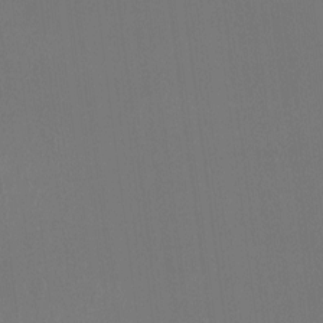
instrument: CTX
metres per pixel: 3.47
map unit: Htu
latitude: -13.8422
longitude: -48.8002
